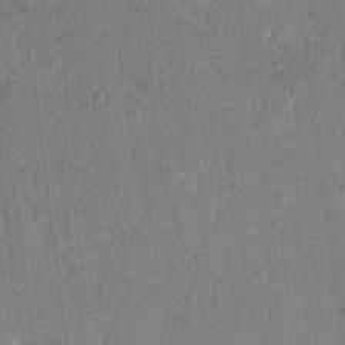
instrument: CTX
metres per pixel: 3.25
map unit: eHh
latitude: 13.8583
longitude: -68.7057
